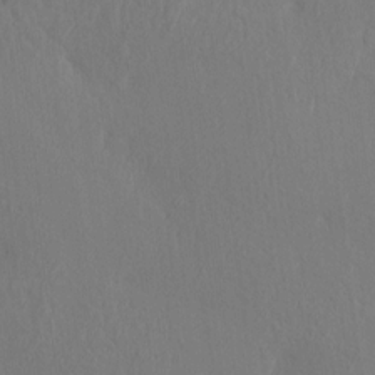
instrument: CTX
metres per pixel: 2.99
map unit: HNhu
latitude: 11.2726
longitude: 22.8408
